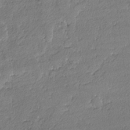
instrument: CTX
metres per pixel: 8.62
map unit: lAvf
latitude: -4.4818
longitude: -109.4615
